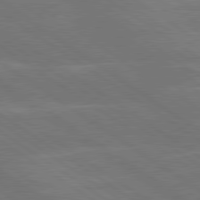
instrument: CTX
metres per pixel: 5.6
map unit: lApd
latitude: 79.8961
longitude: -124.9135
